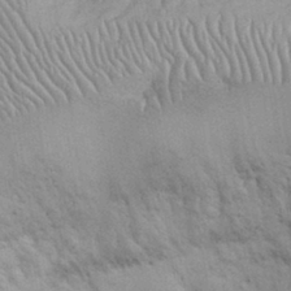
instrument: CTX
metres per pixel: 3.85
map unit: eHh
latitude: 32.1389
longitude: -67.0080
